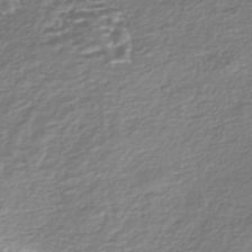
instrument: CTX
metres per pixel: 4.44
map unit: Nhe
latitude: -46.7463
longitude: -171.8394
